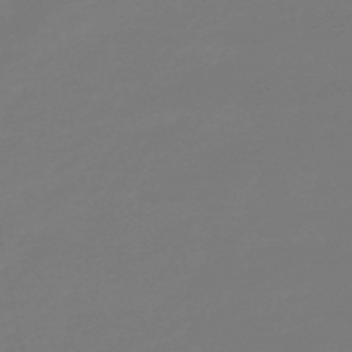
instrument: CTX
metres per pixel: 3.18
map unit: eHb
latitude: -49.5022
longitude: 77.9367
